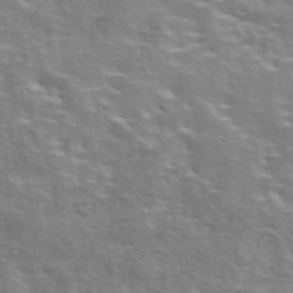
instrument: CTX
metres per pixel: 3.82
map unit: eAb
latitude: 43.7450
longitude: 112.0094
